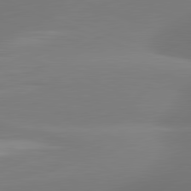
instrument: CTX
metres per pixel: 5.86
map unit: lApd
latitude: 81.5371
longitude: -163.0648
